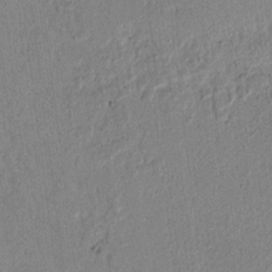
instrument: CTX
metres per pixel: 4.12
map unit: lAvf
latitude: 6.7057
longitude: 168.0661
